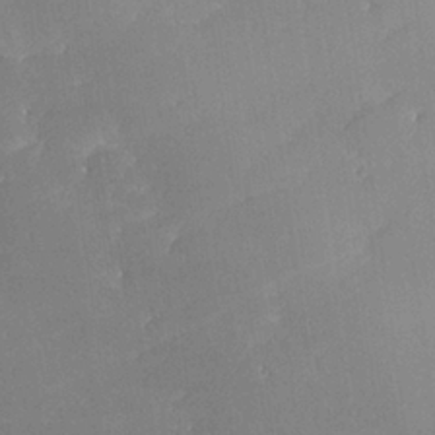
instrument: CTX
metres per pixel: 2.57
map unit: lHvf
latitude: 25.4048
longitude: 140.9731
